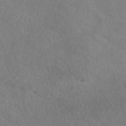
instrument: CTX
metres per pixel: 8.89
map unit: eAb
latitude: 49.5182
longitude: 116.8974
